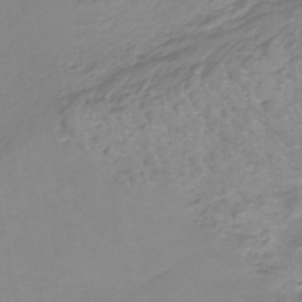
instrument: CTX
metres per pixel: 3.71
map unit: HNb
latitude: -36.1416
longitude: 55.4077
